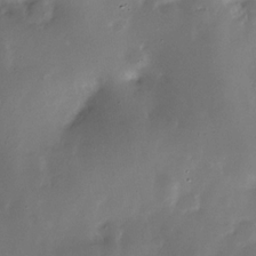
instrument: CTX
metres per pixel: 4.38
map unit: Nhe
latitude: -31.5966
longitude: -117.4993
